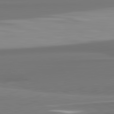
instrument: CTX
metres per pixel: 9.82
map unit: lApd
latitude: 82.0633
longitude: 175.0108
